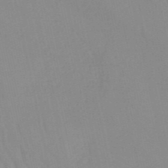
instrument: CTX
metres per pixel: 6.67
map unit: HNb
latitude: -52.3306
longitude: -50.8191
